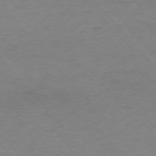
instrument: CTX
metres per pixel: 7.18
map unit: Ap
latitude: -76.5007
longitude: -88.3657
